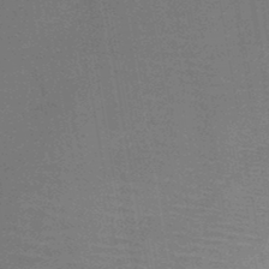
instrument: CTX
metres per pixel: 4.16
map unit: HNb
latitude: -46.7841
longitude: -40.0633
